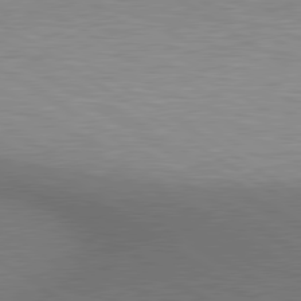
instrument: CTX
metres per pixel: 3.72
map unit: lApd
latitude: 80.1767
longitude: 129.6722
